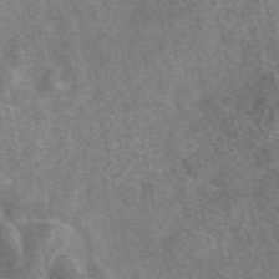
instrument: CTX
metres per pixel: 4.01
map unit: eAb
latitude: 47.4994
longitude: 119.1431
